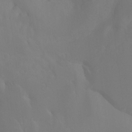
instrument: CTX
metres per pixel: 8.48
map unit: Ht
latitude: -15.3888
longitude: -42.5357
